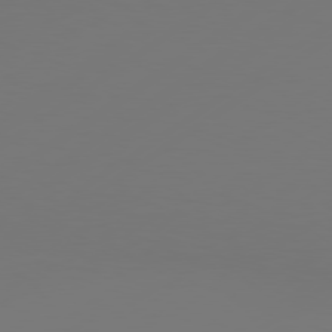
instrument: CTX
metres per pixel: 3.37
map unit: Hpe
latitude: 78.1389
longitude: -128.6679
